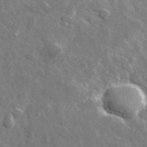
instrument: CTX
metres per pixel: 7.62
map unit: lHvf
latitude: 36.3467
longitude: -89.3860
